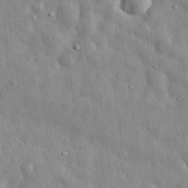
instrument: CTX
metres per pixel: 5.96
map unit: eHh
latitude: 32.0255
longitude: -73.1215
